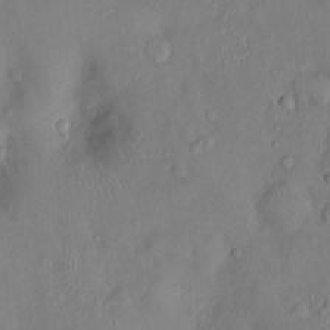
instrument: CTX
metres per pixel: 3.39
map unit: Nhu
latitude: 2.1200
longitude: -14.2712
